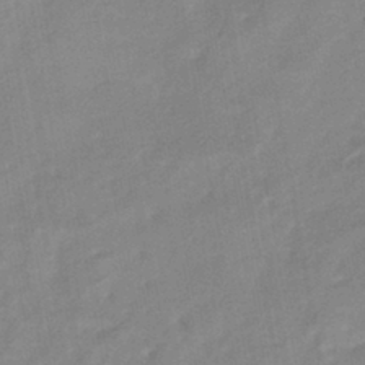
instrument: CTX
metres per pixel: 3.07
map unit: HNhu
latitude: -42.2739
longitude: 91.4833
